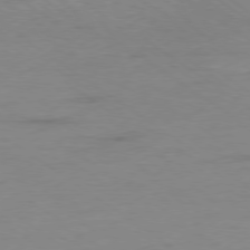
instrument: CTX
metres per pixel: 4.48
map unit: Hpe
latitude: -78.7652
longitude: -22.3656
